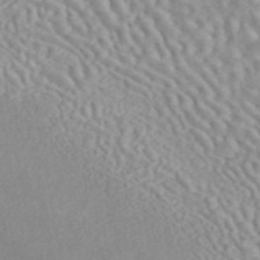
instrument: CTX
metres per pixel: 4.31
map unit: ANa
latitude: 45.8961
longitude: 24.2550
